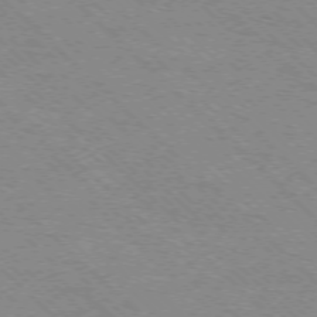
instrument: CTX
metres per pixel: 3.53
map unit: Ap
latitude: -75.4644
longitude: -79.5938
